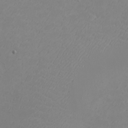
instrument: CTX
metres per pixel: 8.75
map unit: eHh
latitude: -2.8785
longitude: -74.8569
